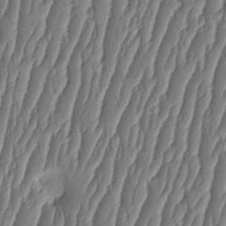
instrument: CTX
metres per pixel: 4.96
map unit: HNhu
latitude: -2.7463
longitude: 13.7667
